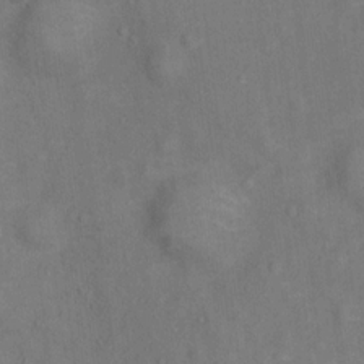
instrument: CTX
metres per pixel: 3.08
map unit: Hto
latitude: 14.6113
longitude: -41.6693
